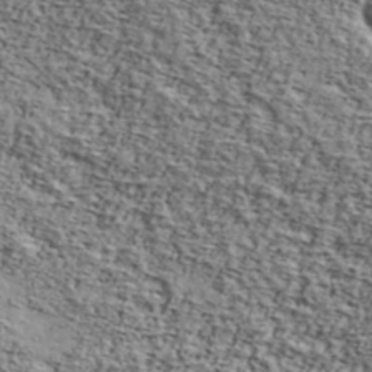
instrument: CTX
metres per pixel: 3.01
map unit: Ave
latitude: 42.8947
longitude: -110.0444
